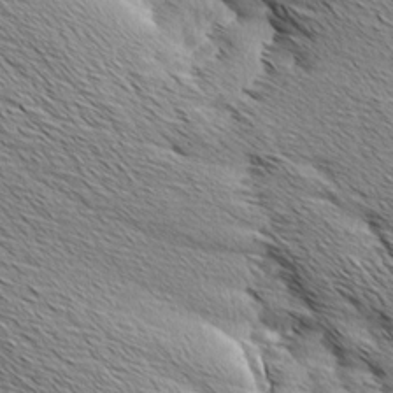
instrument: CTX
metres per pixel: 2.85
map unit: Aa
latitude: 7.9150
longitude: -137.9339
